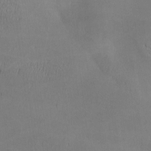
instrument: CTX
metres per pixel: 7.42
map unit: lAa
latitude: 1.1025
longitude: -116.9892
